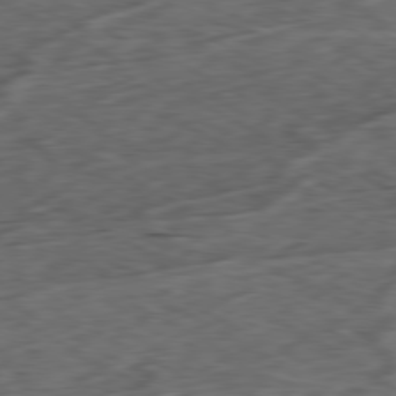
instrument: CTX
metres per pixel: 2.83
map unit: Ap
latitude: -80.5763
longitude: -73.5183
